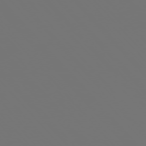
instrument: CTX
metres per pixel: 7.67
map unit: Ap
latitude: -76.3306
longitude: -63.3860
